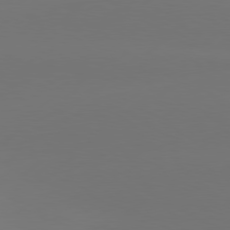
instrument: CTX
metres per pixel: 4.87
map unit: Hpe
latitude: 78.2901
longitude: -129.9339
